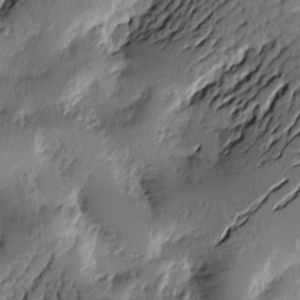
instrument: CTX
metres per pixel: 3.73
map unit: Htu
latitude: -2.5384
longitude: -177.4615
